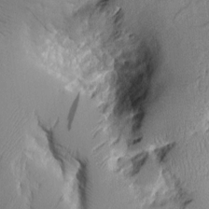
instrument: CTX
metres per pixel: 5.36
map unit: Aa
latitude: 9.5560
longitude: -129.2537
